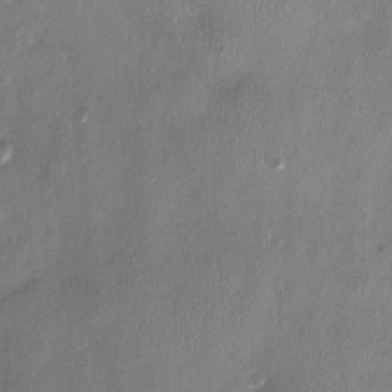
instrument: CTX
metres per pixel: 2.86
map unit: Nhu
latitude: -0.5763
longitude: -15.1215
